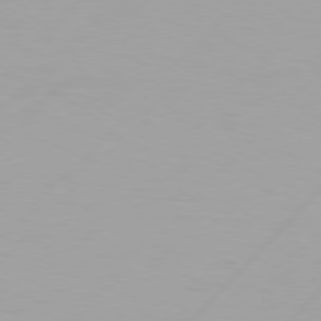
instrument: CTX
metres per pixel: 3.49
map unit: Hpe
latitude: 77.1025
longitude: -137.9528
